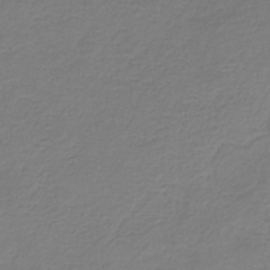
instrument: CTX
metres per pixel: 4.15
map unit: HNb
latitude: -34.6141
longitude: 53.8422
